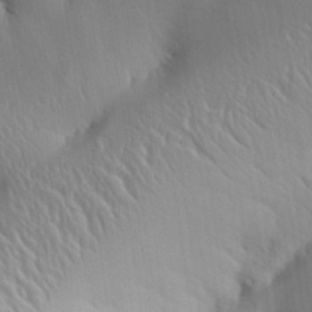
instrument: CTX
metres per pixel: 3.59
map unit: Aa
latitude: 31.8206
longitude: -140.6679
